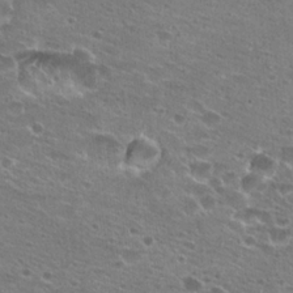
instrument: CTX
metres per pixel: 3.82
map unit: Hto
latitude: 22.6868
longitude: -41.4237
